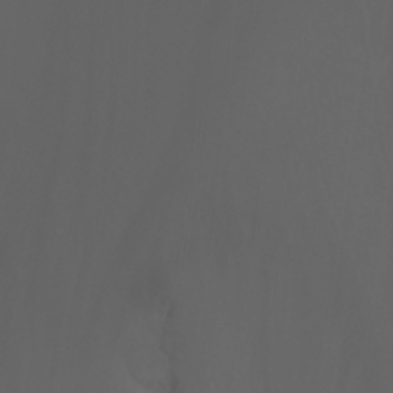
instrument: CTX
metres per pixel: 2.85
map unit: Nhu
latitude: -7.5777
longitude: -81.6127
